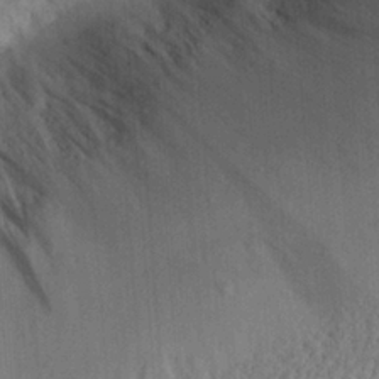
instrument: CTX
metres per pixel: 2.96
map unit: Aa
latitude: 24.2144
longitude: -134.1766
